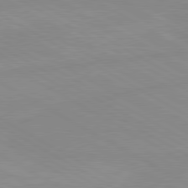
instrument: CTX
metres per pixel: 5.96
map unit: lApd
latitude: 80.3278
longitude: -176.4979
